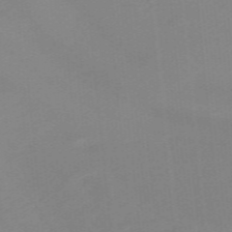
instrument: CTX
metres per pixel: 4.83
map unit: lHb
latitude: -48.3496
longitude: 83.7855
